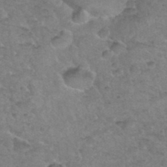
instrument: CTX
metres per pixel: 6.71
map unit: Hto
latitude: 35.3859
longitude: -49.8583
